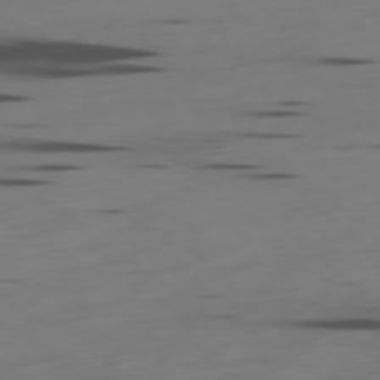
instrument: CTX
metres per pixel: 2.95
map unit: Hpe
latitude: -78.5384
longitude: -20.8002
